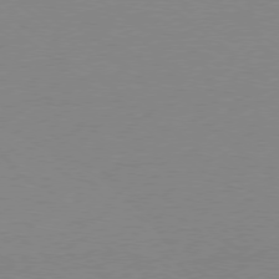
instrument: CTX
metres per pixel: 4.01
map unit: Ap
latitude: -79.0297
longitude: -99.0458
